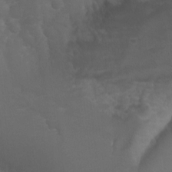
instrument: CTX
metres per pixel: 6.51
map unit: Aa
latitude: -13.1431
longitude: -68.5924
